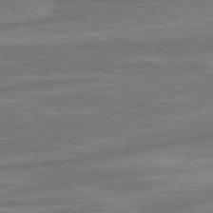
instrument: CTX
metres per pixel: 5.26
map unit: lApd
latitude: 81.0080
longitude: -175.5938
